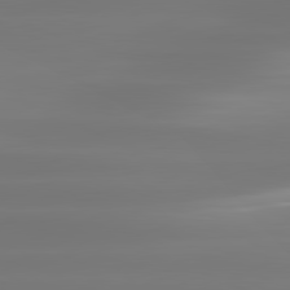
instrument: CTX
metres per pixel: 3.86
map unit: lApd
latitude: 81.1025
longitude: -134.6112
